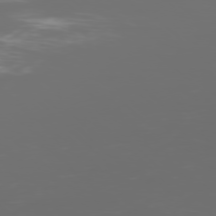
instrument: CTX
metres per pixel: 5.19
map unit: Ap
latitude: -77.8233
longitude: -62.1956
